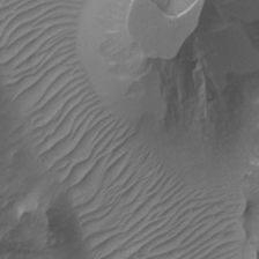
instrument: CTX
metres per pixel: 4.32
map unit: Hto
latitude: -7.1053
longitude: -44.8191
